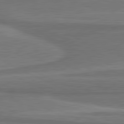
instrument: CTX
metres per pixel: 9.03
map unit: lApd
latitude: 81.3859
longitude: 172.3306
